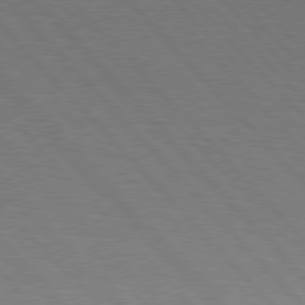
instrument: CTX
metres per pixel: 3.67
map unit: Hpe
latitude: 77.1403
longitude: -154.1578
